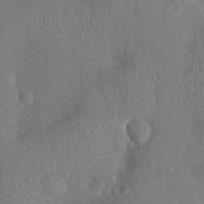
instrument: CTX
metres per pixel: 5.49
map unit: Ht
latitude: -9.9178
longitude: -22.7246
